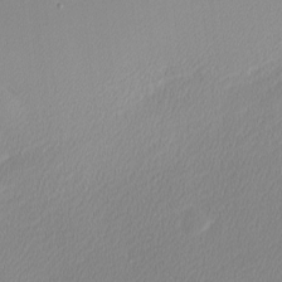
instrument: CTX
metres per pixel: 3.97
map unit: Nhu
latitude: 0.6490
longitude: -78.6302
